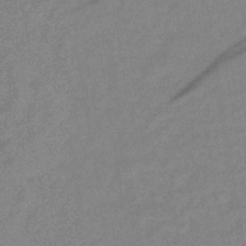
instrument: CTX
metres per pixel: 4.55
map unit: eHb
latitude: -40.1983
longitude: 77.6533
